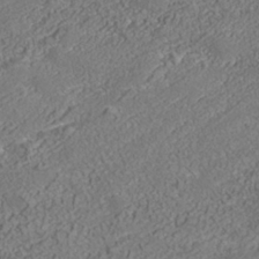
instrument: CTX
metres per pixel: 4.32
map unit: Nhu
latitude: -39.2943
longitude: -84.5357
